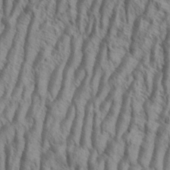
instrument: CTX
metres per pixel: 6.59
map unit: Aa
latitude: 34.2522
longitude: -138.4601
